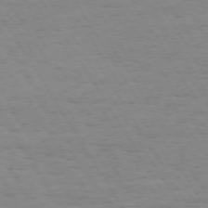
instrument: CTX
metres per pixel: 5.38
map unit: Hpe
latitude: 73.5749
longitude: -129.5371
